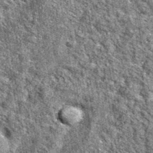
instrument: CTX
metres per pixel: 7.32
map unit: eAb
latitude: 37.4615
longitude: 105.6722
